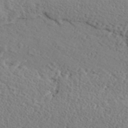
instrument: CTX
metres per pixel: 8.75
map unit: ANa
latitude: 35.8394
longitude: 14.5952
